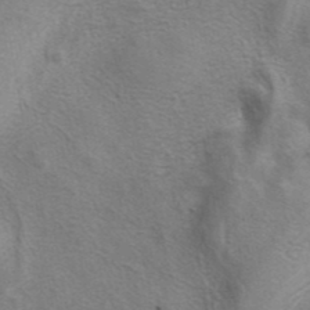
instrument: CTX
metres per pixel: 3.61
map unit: eAb
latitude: 41.2159
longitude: 105.8800
